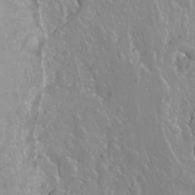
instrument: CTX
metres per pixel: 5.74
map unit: Hto
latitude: -7.8233
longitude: -46.3090
